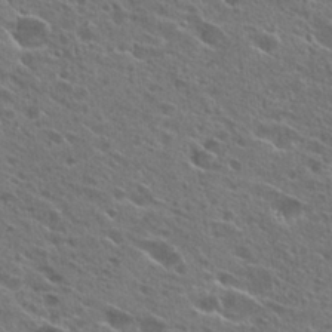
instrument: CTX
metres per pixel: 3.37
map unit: Hto
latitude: 26.3656
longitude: -44.5734
